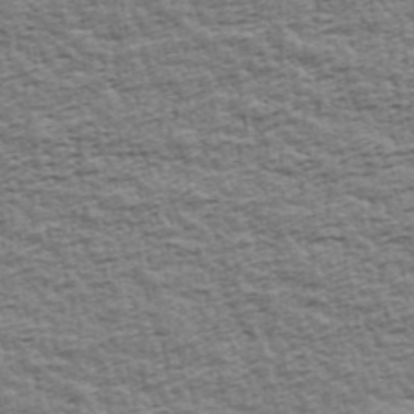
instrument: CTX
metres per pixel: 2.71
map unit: Ave
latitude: 43.2348
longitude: -112.2900
